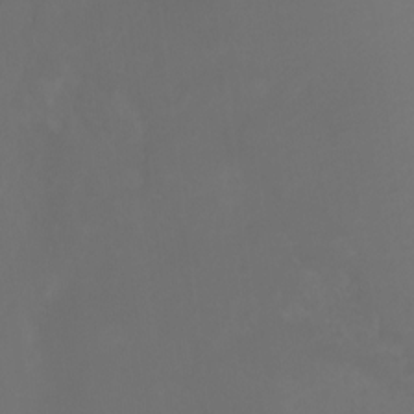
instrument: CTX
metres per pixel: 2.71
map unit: Ht
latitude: -0.7086
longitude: -38.7813
